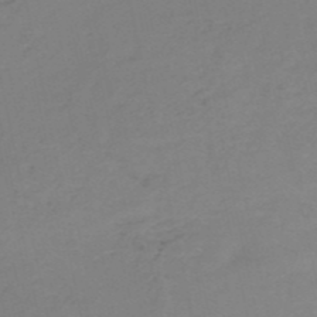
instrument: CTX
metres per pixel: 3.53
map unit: HNb
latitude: -52.2550
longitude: -52.0822
